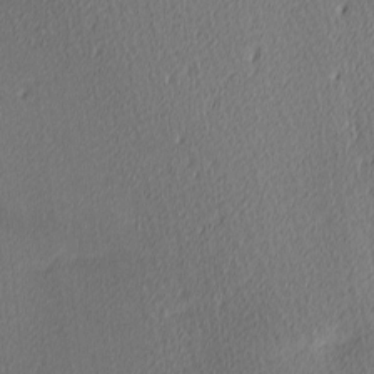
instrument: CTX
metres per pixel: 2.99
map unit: Ave
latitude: 3.7071
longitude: -113.7072
